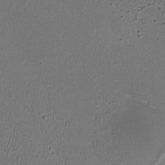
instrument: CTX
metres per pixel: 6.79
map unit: HNhu
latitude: -3.1242
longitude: -2.7057
